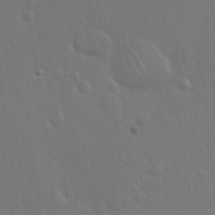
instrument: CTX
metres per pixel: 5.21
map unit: Hto
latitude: 17.8017
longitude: -56.5923
